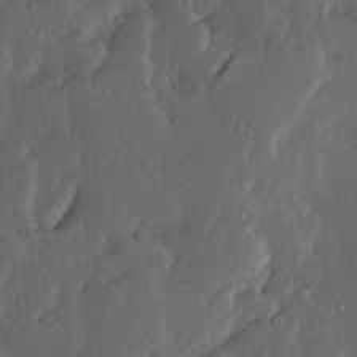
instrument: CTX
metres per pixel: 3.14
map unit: Ave
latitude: 13.7072
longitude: -136.1767
